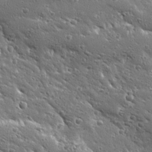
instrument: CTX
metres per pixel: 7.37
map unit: Ave
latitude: 19.8394
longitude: -136.8758
